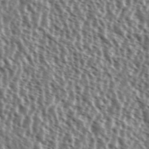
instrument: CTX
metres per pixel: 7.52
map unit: Ave
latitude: 37.4049
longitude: -112.2900
